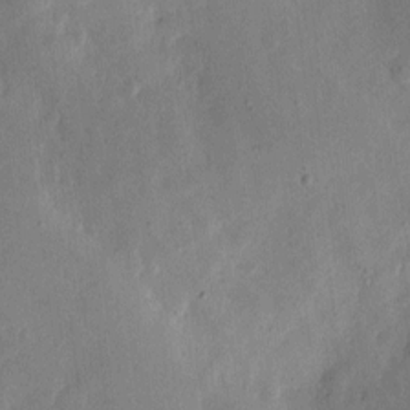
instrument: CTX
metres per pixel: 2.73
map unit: eHh
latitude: 6.7246
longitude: -71.7827
